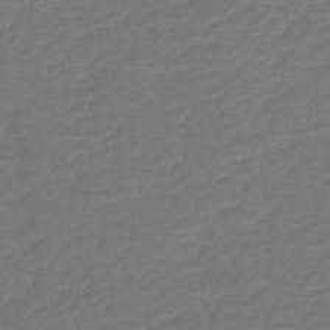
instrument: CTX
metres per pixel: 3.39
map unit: lHb
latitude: -42.4817
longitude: 76.9542
